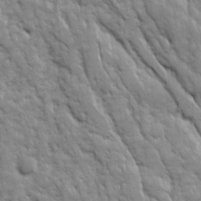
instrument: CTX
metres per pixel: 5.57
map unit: Ave
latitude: 16.2523
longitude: -132.2712
